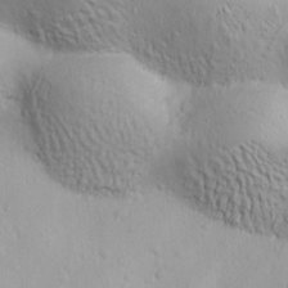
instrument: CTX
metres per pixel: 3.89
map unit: Ave
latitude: -10.5385
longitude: -121.2726
